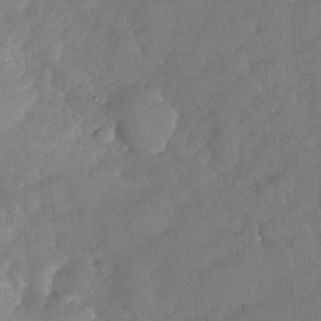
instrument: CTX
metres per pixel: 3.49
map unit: Nhu
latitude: -27.2753
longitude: -57.7638
